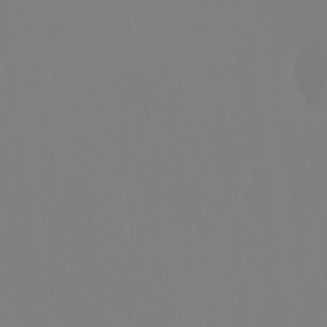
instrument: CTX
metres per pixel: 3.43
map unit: Htu
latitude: -14.6519
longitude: -47.6883
